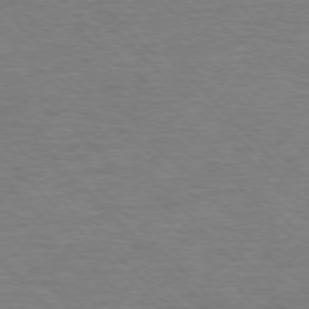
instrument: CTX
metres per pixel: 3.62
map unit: Ap
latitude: -77.0109
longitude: -94.9892
